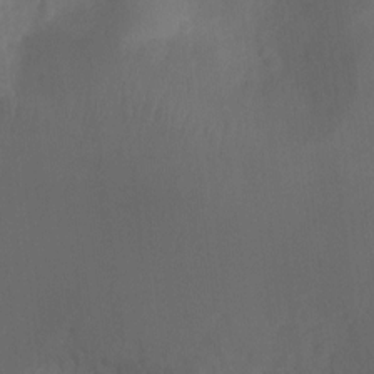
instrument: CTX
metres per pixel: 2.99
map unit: Ht
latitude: -11.0109
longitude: -35.0458
